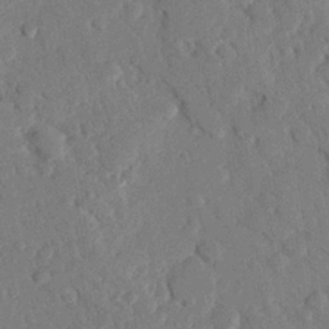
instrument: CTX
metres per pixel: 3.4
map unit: eHh
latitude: 25.7449
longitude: -80.2900
